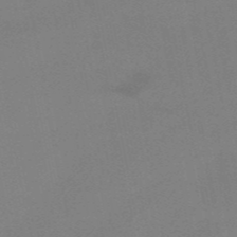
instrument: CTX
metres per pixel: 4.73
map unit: HNb
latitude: -52.6518
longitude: -45.5371
